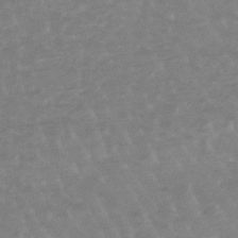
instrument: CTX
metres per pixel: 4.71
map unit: lHb
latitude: -48.1228
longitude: 83.0108
